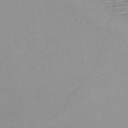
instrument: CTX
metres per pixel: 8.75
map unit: HNb
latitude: -46.6329
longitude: -41.0458
